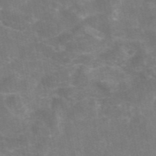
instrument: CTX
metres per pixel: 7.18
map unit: eAb
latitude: 46.3279
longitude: 124.4440
